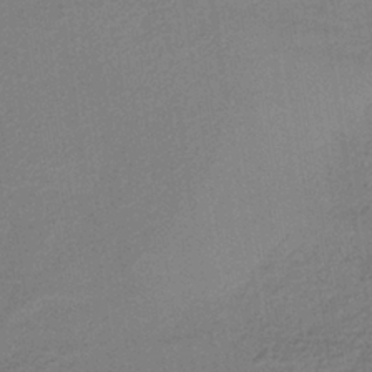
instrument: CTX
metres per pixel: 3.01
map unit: lHb
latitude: -35.1053
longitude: 65.8423
